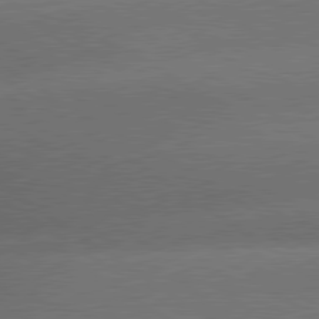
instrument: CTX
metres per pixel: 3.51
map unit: lApd
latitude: 79.8773
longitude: -153.9150
